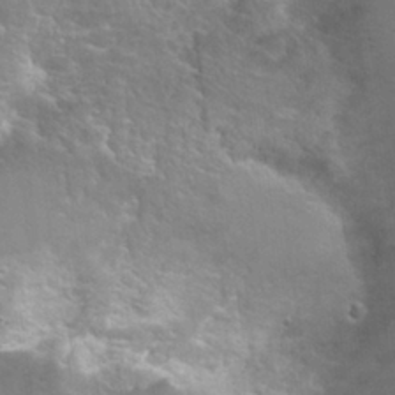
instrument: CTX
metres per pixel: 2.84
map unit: Hto
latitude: 20.8947
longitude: -37.6883
